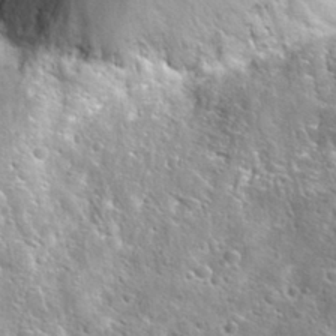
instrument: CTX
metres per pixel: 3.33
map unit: Hto
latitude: 25.8016
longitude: -47.7828
